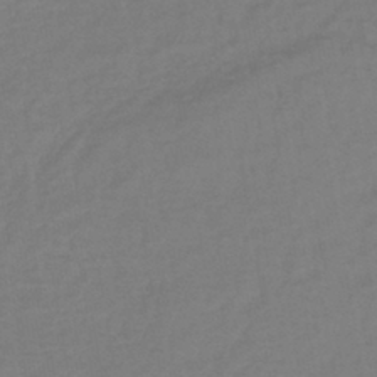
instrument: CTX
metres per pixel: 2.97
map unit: lHb
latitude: -42.0661
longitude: 76.3306
